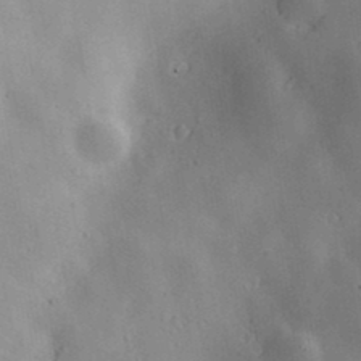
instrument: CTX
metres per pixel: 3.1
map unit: Nve
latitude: -7.8611
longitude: 174.7841
